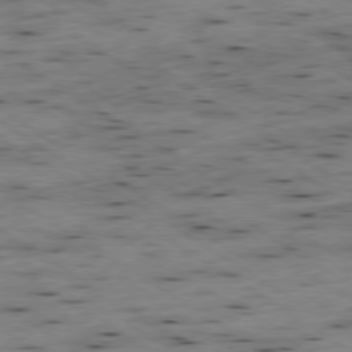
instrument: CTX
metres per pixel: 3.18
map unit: Hpe
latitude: -79.1620
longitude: -20.9703
